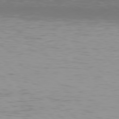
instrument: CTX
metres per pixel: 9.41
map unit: Hpe
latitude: 77.5560
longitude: -170.2522
